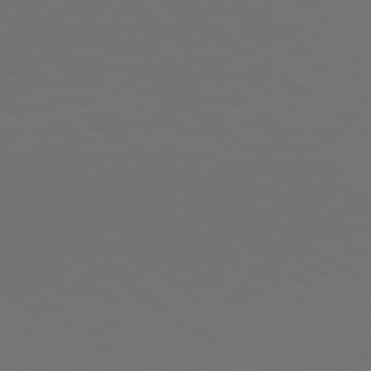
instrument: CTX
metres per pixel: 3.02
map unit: lApd
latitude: 81.1214
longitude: 153.4643
